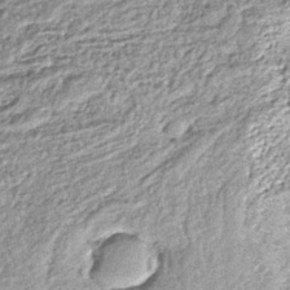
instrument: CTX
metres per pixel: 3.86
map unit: lHb
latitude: -38.5007
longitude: 67.8045
